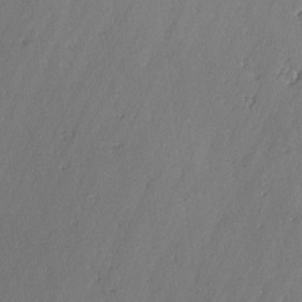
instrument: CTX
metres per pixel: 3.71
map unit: lAvf
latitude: -2.7652
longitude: -106.3467
